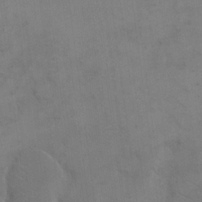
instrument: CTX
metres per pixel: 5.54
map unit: eHh
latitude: 17.9150
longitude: -66.1577
